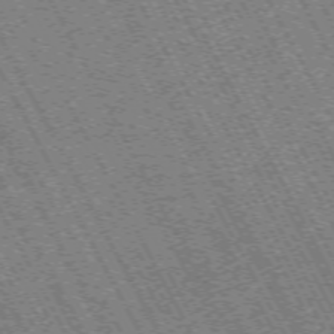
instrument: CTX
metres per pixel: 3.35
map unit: Hpe
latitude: -71.3321
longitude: 11.1053
